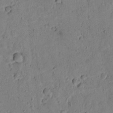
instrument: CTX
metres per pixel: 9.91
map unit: lAvf
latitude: 7.9906
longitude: 169.5966
